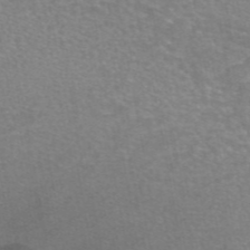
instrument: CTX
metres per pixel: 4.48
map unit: eAb
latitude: 46.2712
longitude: 101.8422
